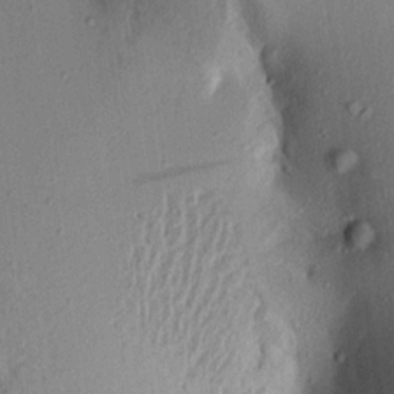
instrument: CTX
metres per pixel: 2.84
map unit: Aa
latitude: 17.4993
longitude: -148.7246
